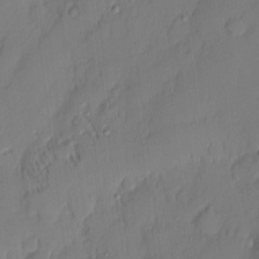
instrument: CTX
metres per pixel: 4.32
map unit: eHh
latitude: 3.4993
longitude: -76.5545
